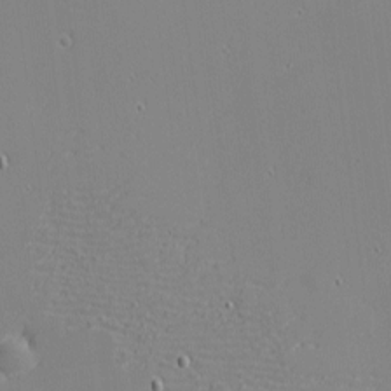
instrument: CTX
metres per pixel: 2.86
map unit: eHh
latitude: -3.3320
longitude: -80.8947
